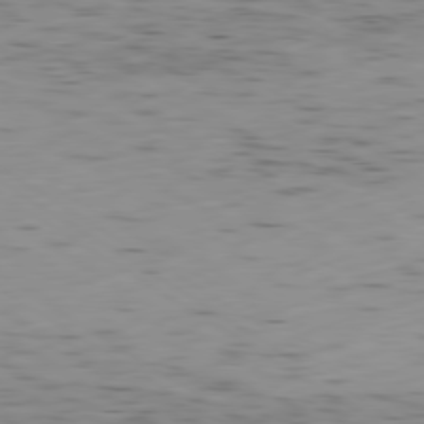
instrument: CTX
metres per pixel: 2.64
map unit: Ap
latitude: -79.8422
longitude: -72.0633
